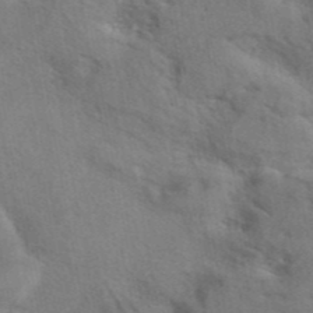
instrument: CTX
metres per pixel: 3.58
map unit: eAb
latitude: 41.8583
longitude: 108.0094
